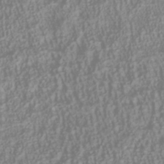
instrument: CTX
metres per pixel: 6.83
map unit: Nhu
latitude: -40.8975
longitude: -84.3845
